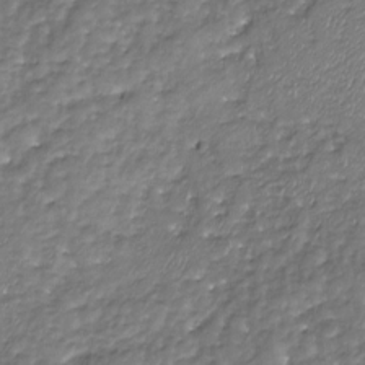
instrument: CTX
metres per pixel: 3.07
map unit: Nhu
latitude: -19.5021
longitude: -58.0255
